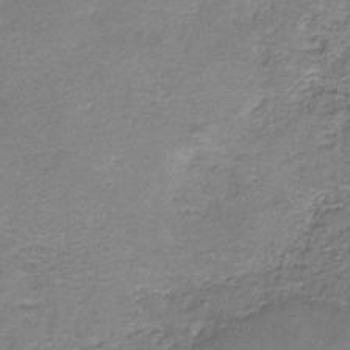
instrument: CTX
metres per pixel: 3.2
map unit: eAb
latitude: -36.5573
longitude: 52.4629
